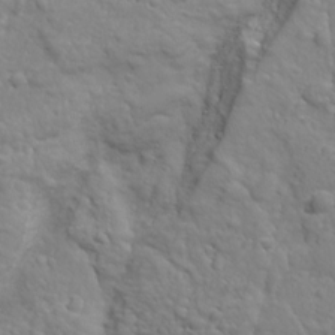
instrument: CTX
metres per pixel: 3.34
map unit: Ave
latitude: 18.2900
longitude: -132.9703
